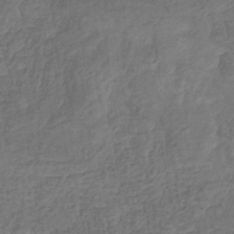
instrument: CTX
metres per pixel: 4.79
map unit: eHb
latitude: -33.7100
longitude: 76.9353
